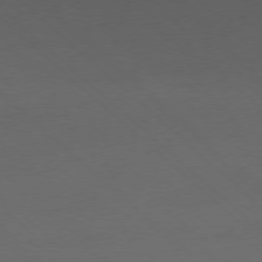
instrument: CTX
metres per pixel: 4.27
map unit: Ap
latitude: -78.2361
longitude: -57.7071
